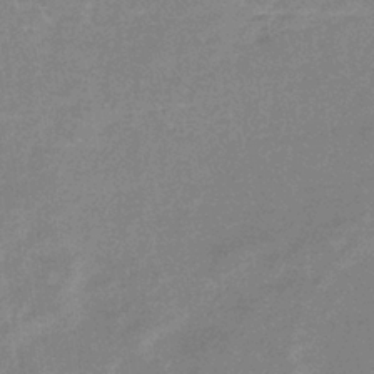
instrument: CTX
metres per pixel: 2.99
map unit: lHb
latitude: -33.8989
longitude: 69.2942
